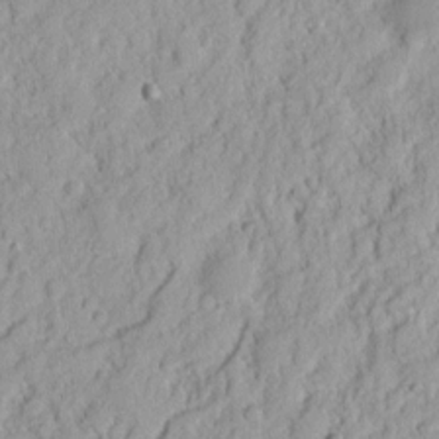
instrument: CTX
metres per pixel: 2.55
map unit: Nhu
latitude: 13.0648
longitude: -73.7828
